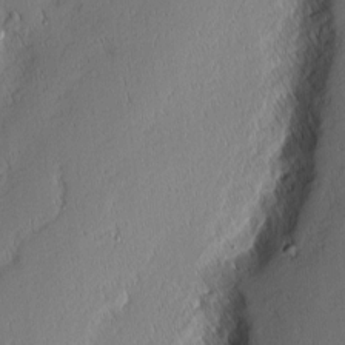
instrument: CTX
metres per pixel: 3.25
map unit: Nhu
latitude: 1.8205
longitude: -77.6316
